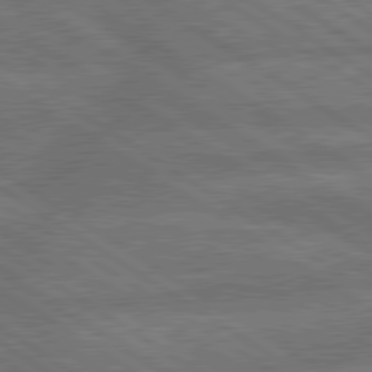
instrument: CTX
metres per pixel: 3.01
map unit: lApd
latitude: 79.9150
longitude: -161.7827
